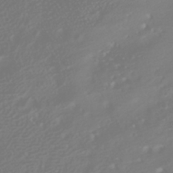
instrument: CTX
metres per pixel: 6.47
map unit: HNhu
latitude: -40.6707
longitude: 100.7085
